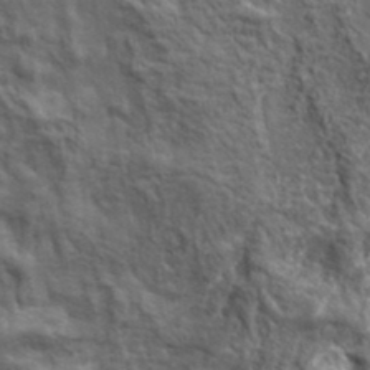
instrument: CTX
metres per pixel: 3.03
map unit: lHvf
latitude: 38.6868
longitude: -89.1215
